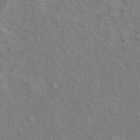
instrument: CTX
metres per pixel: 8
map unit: Ht
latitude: 12.8002
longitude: -39.8961
